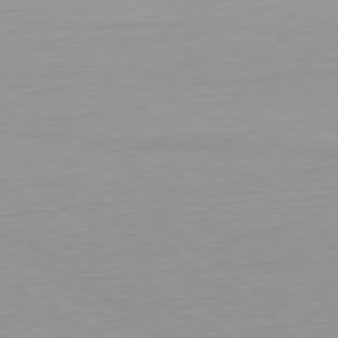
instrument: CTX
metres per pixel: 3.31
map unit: Ap
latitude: -79.5399
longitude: -55.9717
